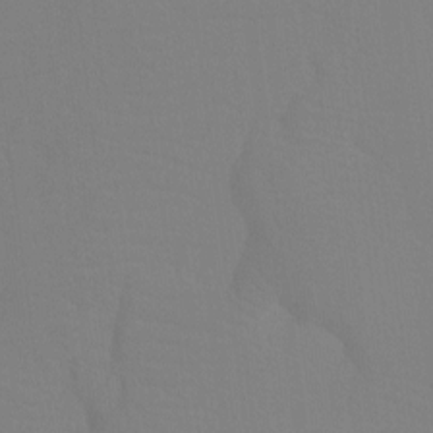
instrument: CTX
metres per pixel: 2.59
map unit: Ht
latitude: -9.0108
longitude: -33.9906
